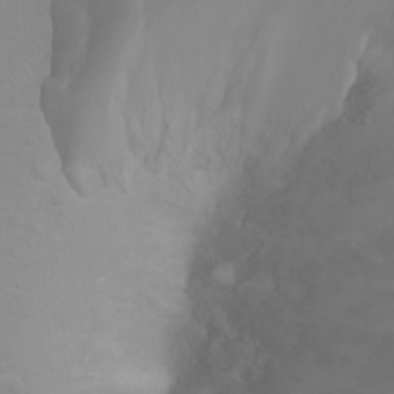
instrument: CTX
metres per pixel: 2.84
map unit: Ht
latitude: -1.4455
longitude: -61.4993
